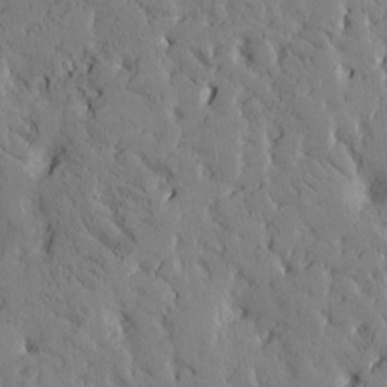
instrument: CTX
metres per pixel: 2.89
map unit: Htu
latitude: -2.8407
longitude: 175.6910
